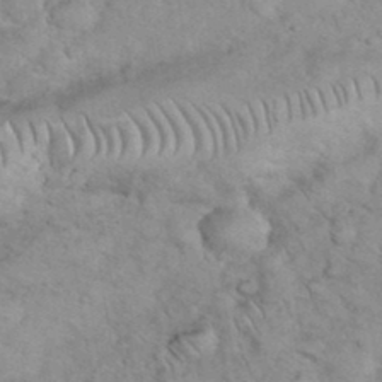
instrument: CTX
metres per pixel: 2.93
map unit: eHh
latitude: 36.7624
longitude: -64.1578
